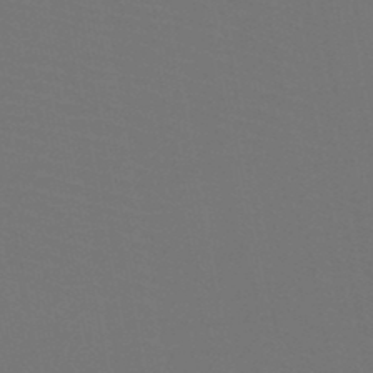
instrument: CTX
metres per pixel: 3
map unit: HNb
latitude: -47.7666
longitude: -42.8191
